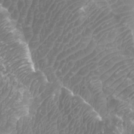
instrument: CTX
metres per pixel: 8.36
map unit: Htu
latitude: 3.2915
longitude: -20.4601
